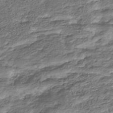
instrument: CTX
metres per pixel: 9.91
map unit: Nhu
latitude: -39.4455
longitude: -82.7246
